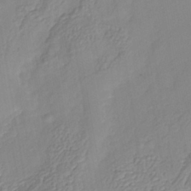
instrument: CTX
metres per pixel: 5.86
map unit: Nhe
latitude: -41.4643
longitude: -110.5924
